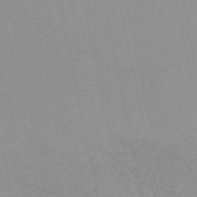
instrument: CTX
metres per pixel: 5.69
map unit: lHb
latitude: -45.8989
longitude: 69.9556
